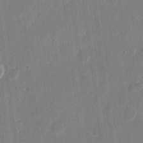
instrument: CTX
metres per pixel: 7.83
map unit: eHh
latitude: 11.1214
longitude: -70.1767
